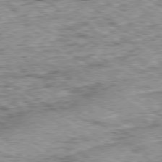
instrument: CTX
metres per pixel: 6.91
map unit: Ap
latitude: -80.2740
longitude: -51.8772
